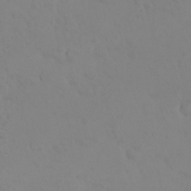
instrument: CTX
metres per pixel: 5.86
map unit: eHh
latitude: 24.4034
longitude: -64.4412
